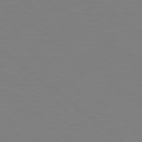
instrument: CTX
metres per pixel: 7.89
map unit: Hpe
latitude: 78.8380
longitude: -165.7639
